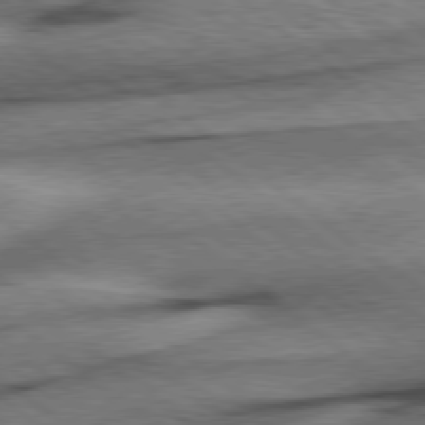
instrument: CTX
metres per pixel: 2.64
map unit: Hpe
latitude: 78.4979
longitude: -154.2522
